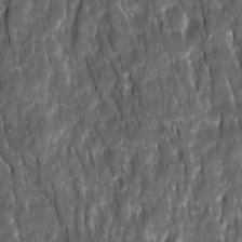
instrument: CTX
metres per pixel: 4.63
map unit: Ave
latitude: 15.7450
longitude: -134.2900
